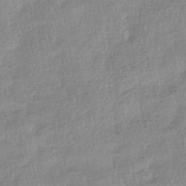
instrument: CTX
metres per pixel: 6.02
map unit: HNhu
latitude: -40.7652
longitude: 96.3873
